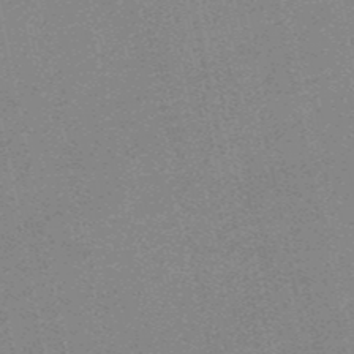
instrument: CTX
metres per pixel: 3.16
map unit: HNb
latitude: -52.4818
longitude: -47.9150
